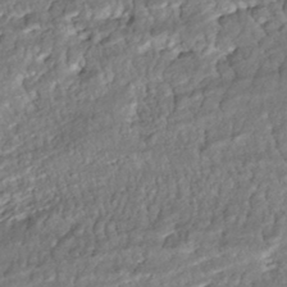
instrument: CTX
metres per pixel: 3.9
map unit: ANa
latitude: -42.9352
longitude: 107.6533
